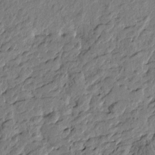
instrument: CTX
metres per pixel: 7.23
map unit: Htu
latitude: -2.1416
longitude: -179.1215
